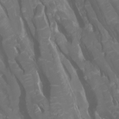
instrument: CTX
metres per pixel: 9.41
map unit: Htu
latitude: -5.3509
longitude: 138.5574
